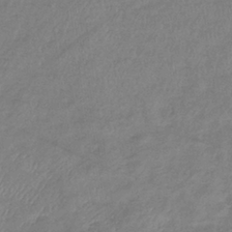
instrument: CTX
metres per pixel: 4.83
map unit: eHb
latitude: -37.4454
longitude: 75.8423
